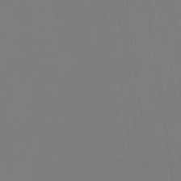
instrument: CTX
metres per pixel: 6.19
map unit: eHb
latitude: -37.8989
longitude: 75.3321
